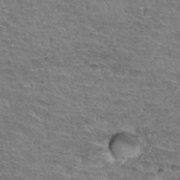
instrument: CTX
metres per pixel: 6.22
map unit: Hto
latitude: 34.5734
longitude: -44.7813
